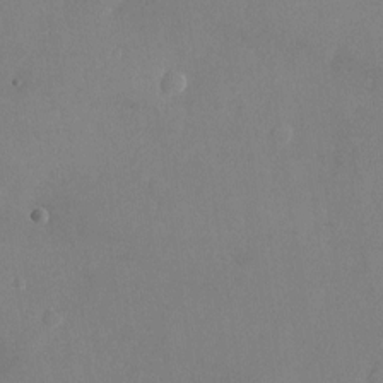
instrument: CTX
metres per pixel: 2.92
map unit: Nhu
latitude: -24.4251
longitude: -70.3656
